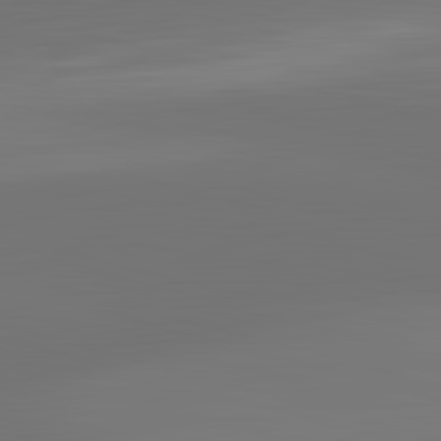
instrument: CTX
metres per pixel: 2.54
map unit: lApd
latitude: 83.5371
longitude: -133.8017
